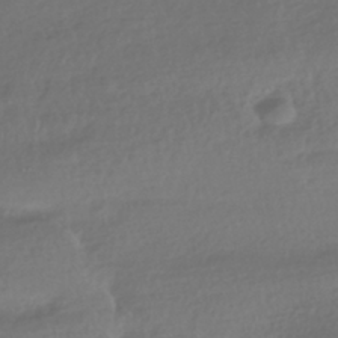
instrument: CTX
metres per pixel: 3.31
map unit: HNhu
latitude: -41.4454
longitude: 97.7478
